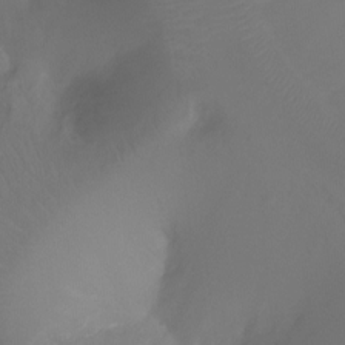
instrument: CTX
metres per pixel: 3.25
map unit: Ht
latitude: -16.7086
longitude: -42.8191
